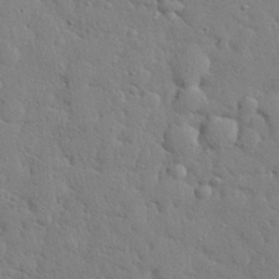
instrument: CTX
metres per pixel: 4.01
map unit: eHh
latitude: 28.0633
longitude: -75.7639
